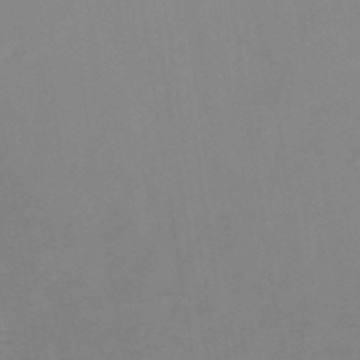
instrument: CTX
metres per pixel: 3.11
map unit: HNb
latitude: -48.8030
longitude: -45.0458
